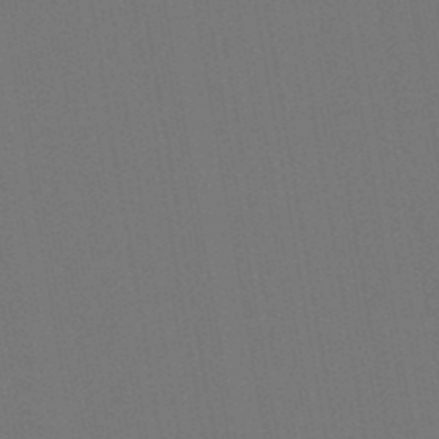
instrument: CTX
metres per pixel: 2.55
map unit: lHb
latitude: -47.1620
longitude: 73.0297
